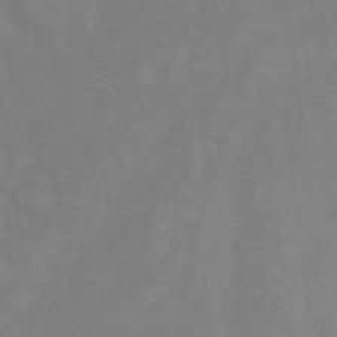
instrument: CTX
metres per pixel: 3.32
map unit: HNhu
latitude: -24.5385
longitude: 51.2565
